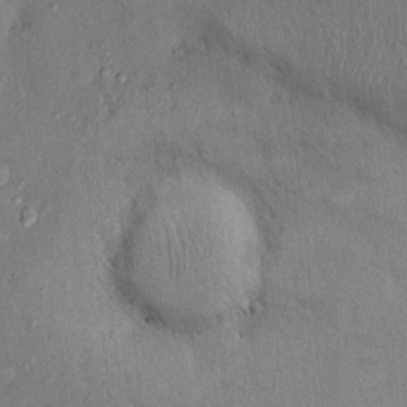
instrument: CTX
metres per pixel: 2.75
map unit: Ht
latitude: -3.6344
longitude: -14.8758
